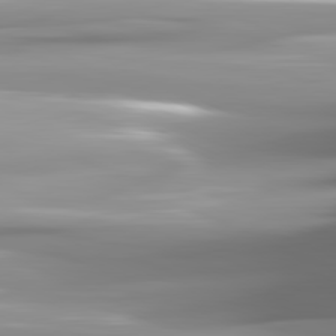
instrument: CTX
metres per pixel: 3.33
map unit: lApd
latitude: 81.7450
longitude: -141.2159
